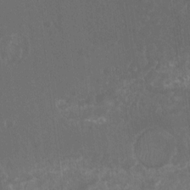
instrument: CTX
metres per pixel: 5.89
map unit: Hto
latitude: -8.8219
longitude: -43.3104
